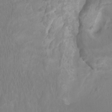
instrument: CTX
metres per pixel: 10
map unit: Ht
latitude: -2.7463
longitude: -17.7072
